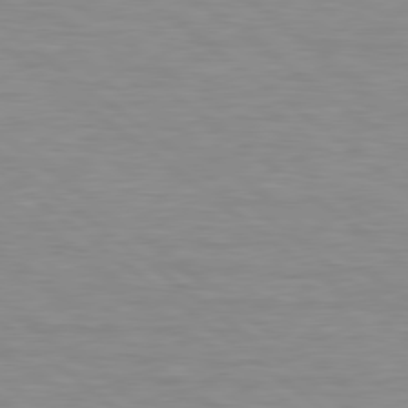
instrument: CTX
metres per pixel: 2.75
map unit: lApd
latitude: 79.1592
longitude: -89.3671
